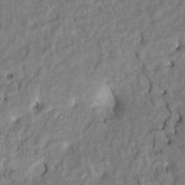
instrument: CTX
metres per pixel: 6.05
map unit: HNhu
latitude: 7.3104
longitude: -3.7638
